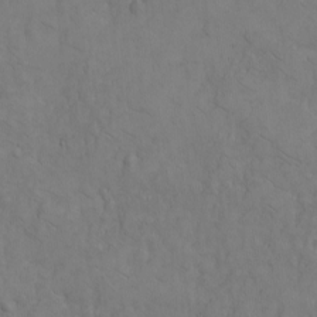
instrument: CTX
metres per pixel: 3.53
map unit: eHh
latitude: -8.6329
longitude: -66.7813
